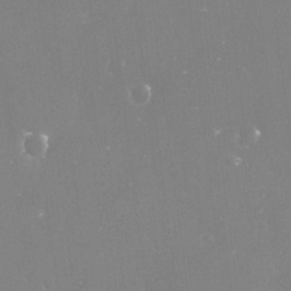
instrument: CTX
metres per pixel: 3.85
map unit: Nve
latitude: -17.3132
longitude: -59.1403
